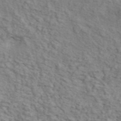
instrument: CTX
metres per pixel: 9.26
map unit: ANa
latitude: 46.2712
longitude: 29.5777
